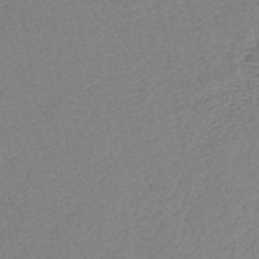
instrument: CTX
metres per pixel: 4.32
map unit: lHb
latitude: -42.8030
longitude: 78.1228
